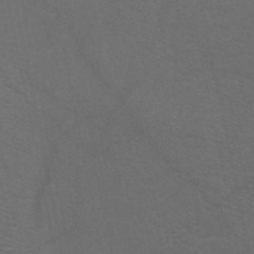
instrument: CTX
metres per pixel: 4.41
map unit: HNb
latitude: -46.8975
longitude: -44.6490
